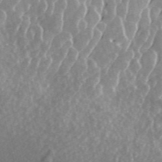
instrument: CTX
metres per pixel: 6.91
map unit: ANa
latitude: 45.1025
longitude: 29.7100
